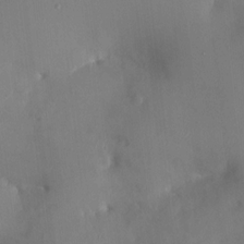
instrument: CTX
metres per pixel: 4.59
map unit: HNhu
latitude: 4.5735
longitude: -5.2537
